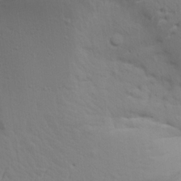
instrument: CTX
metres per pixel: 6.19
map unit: Aa
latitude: 19.3292
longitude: -145.0647
